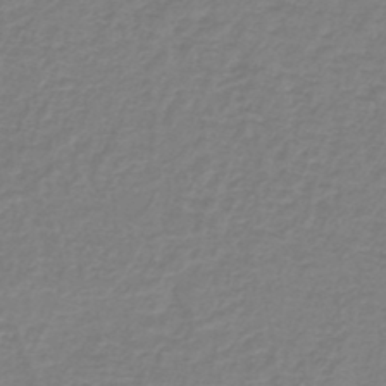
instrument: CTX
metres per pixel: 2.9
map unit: lHb
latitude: -42.3684
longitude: 62.5951
